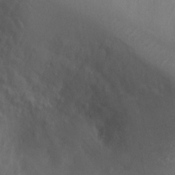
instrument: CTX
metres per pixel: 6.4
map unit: Ht
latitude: 2.3845
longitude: -26.0822
